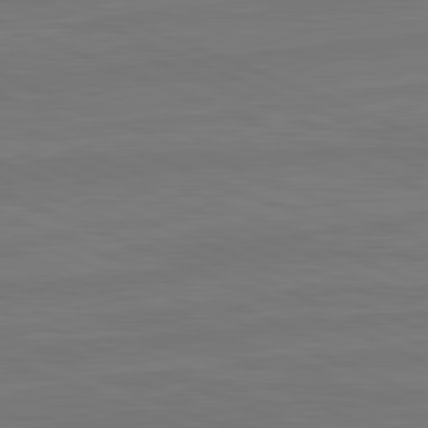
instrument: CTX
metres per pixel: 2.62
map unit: lApd
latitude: 82.0444
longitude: -178.9514
